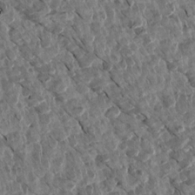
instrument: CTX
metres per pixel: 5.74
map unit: Aa
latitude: 14.1011
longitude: -140.8191
